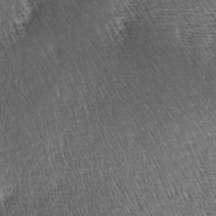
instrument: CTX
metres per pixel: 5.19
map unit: lAa
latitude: -8.5952
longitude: -124.8380
